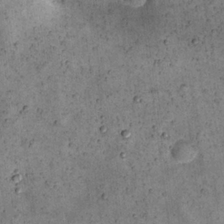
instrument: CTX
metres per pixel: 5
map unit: eHh
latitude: 21.6316
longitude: -65.2159
